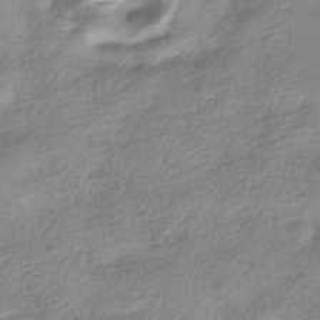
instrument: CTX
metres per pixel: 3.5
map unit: HNhu
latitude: -40.6518
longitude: 96.4062
